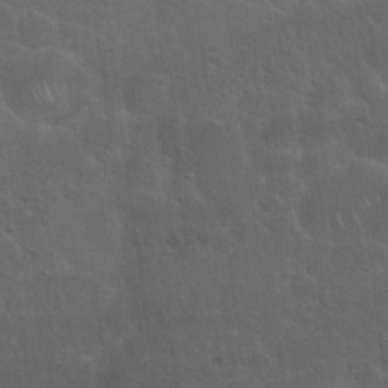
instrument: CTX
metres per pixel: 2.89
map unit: Hto
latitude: 19.4804
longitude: -54.1389
